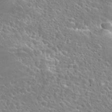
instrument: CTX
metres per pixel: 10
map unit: Hto
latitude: 25.6882
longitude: -45.4426
